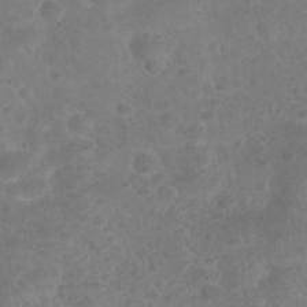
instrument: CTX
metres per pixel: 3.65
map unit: Nhu
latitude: 25.5560
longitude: -52.6113
